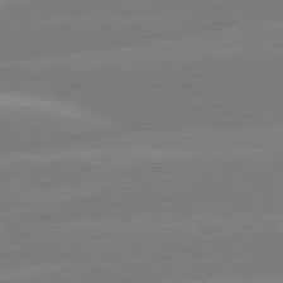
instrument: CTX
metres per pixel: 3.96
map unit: lApd
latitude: 80.9514
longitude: -124.0633
